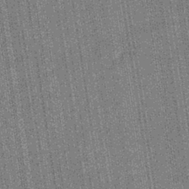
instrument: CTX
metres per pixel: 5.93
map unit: eHb
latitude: -40.1606
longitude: 82.5574
